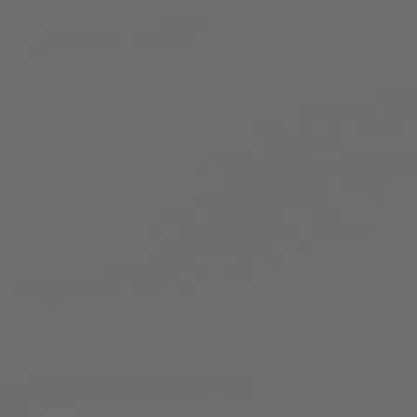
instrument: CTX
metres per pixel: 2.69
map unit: lApd
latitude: 83.4048
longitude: -128.1011
